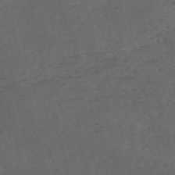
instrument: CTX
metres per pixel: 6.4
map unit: HNb
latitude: -55.8045
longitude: -45.1781
